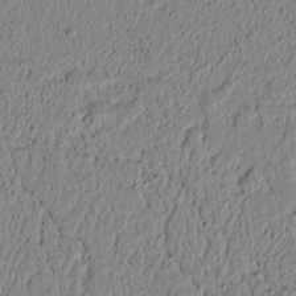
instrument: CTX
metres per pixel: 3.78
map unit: lAvf
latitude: 6.6490
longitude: 164.2929
